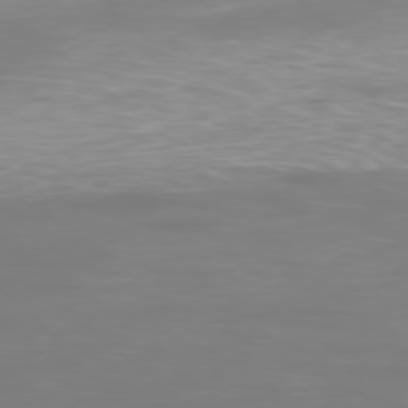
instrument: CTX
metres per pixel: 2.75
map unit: Ap
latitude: -78.8597
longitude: -61.1214
